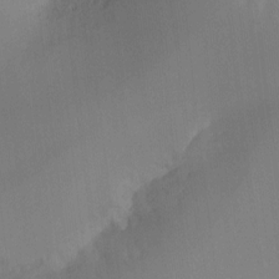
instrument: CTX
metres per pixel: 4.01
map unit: Ht
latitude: -11.9178
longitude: -46.6869
